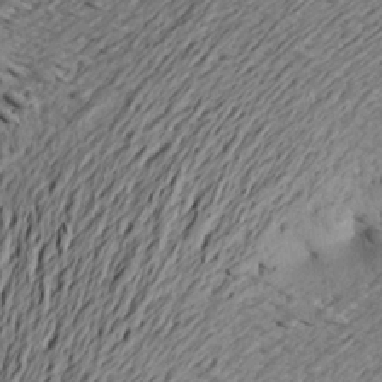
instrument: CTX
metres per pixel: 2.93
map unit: Aa
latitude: 20.7813
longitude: -149.2537
